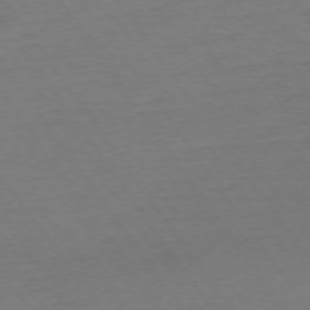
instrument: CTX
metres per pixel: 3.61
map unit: Ap
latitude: -74.2929
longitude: -85.2915
